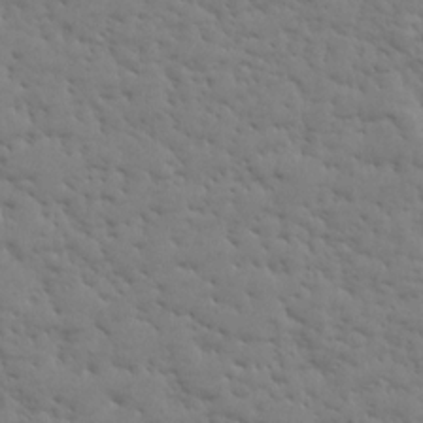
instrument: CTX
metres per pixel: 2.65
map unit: Aa
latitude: 15.4049
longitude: -141.2348
